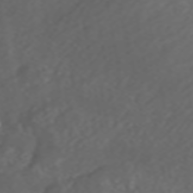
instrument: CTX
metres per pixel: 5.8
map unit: ANa
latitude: 45.6505
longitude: 21.8800
